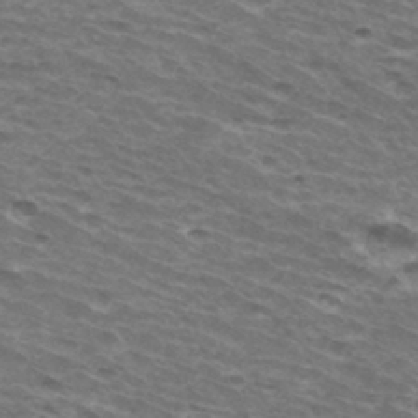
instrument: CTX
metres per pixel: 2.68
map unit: Hto
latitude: 34.4979
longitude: -42.7435
